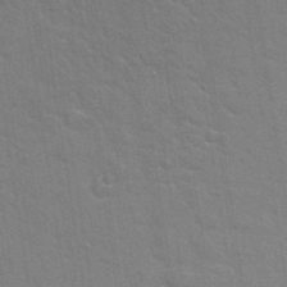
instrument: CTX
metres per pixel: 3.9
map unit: Hto
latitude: 34.4412
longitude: -51.8016
